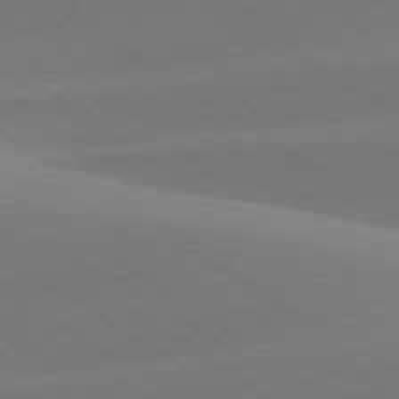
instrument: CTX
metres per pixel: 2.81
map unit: lApd
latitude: 79.9906
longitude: -94.9136
